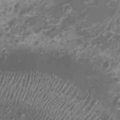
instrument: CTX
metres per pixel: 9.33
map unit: Nhu
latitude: 6.8380
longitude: -20.7624
